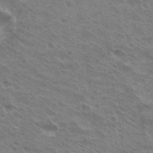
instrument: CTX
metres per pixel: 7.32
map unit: Hto
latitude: 32.4412
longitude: -40.7624
